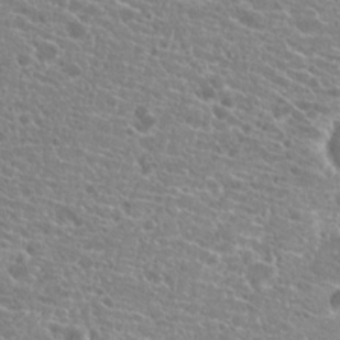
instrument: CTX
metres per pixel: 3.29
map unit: Hto
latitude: 21.2348
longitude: -39.9717
